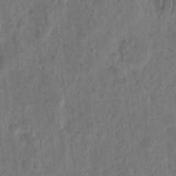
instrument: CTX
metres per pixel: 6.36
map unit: eHh
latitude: 11.6694
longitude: -73.6316
